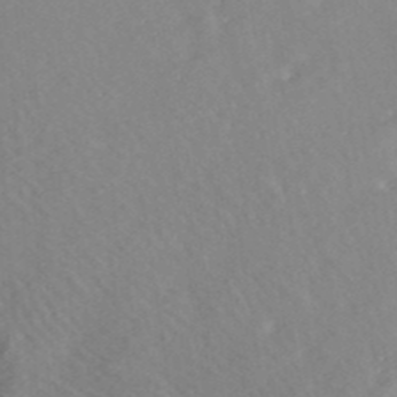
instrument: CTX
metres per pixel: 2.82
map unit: ANa
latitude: 40.1577
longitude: 23.5399
